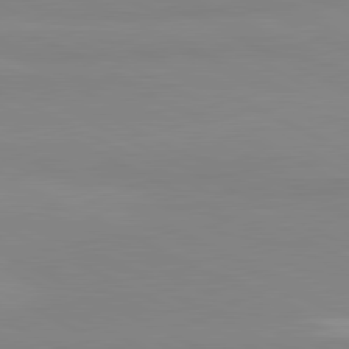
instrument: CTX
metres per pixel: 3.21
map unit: lApd
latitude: 81.4048
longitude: 179.8800
